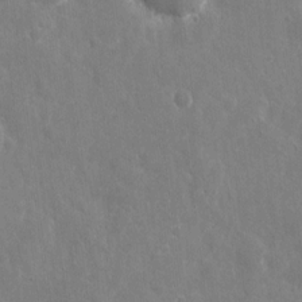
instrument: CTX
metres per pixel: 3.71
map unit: eHh
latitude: 9.7828
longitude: -70.2144
